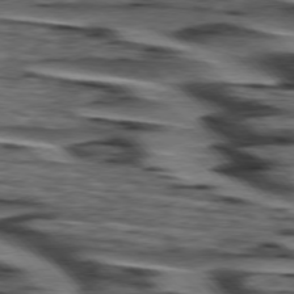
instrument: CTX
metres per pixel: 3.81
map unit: lApd
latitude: 76.3278
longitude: -80.0444
